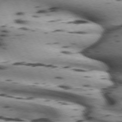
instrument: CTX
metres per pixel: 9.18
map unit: lApd
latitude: 72.3279
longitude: -52.3279
